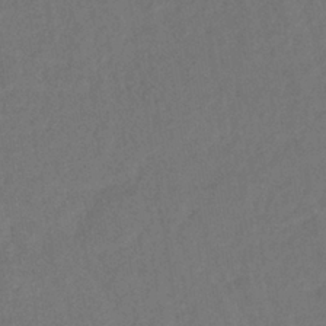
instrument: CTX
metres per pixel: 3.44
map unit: lHb
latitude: -39.6533
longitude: 69.0486
